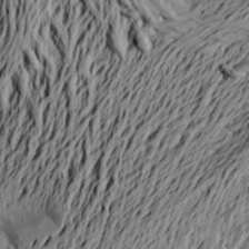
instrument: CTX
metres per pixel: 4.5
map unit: Aa
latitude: 21.2915
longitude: -149.9717
